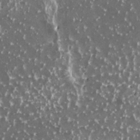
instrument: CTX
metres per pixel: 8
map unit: HNhu
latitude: 2.7246
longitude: 6.0472
